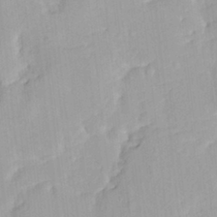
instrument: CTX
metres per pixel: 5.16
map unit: HNhu
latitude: 3.9528
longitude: 3.7855
